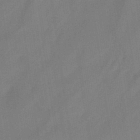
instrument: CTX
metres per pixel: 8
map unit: lHb
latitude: -45.0675
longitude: 72.9164
